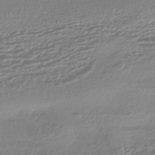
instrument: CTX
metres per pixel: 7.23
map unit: HNhu
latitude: -44.6707
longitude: 96.6519
